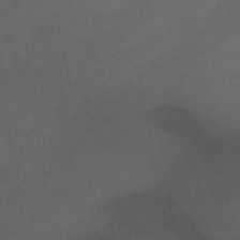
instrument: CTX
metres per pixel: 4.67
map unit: eHb
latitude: -45.9745
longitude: 80.8975
